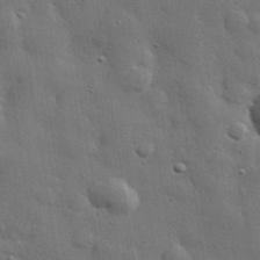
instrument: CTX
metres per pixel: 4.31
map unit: lHvf
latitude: 31.7261
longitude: -88.4601
